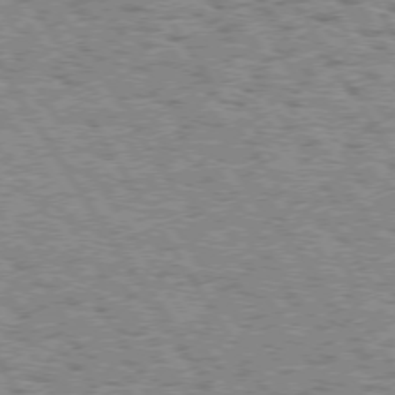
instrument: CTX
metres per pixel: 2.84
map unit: Hpe
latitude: 73.8017
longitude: -133.4804
